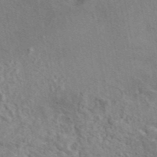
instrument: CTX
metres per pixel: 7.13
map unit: eAb
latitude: 42.6113
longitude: 109.9367
